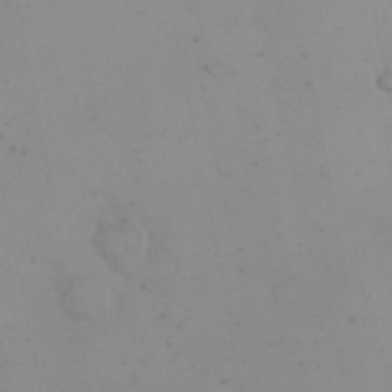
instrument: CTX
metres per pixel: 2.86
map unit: eHh
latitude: 24.2522
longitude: -66.3467
